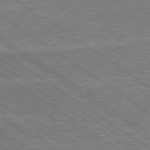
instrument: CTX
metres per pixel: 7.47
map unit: lApd
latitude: 79.7828
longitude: 170.5385
